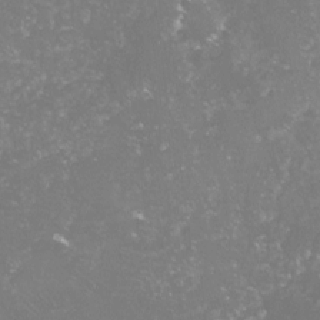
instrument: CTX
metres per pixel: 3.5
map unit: lHvf
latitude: -15.6533
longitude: -98.0822
